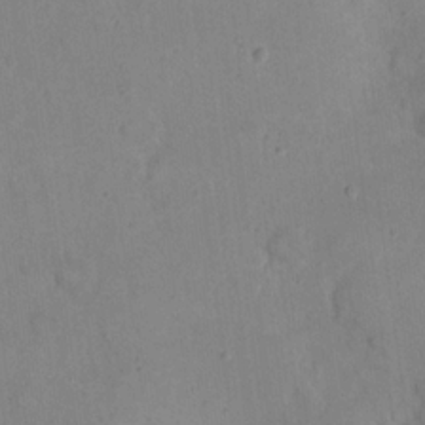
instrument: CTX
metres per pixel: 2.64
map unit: eHh
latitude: 20.9703
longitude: -61.9528
